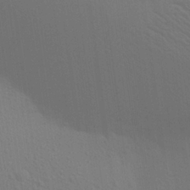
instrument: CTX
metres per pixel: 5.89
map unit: Aa
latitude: 22.4223
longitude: -145.2915
